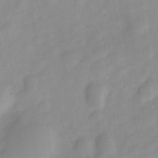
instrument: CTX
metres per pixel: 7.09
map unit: Nve
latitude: -21.9178
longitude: 107.8612
